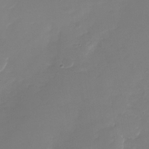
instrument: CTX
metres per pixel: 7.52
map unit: Nhu
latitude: -28.6707
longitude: -67.7071
